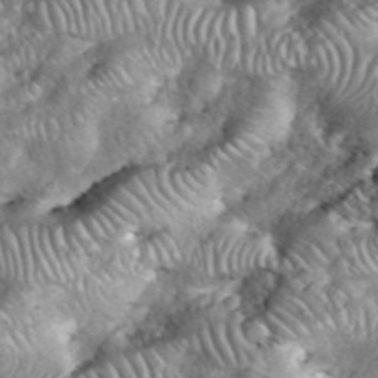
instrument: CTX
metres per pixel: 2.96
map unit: eHh
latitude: 38.8569
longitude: -56.8757
